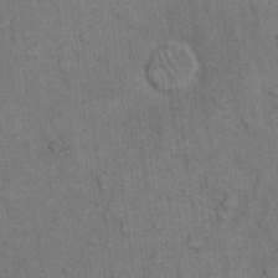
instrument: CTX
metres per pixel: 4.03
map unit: Hto
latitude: 10.3845
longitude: -60.9513
